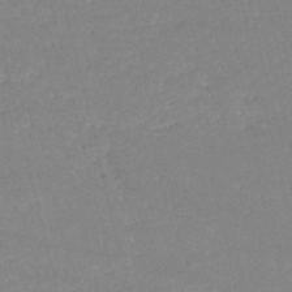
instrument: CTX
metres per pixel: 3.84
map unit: HNb
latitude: -53.5588
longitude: -36.4790
